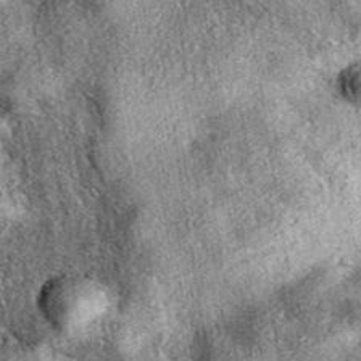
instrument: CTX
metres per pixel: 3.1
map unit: eAb
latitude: 39.2726
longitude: 108.8786
